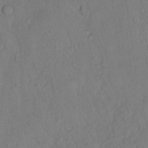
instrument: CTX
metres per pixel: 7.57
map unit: Nhu
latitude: 26.9325
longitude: -72.7813
